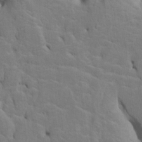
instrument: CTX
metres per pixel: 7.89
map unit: Htu
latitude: -6.5762
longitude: 144.7274
